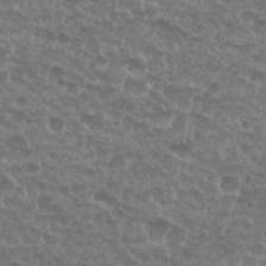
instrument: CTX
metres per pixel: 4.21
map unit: Nhu
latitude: 27.3293
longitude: -52.2712
